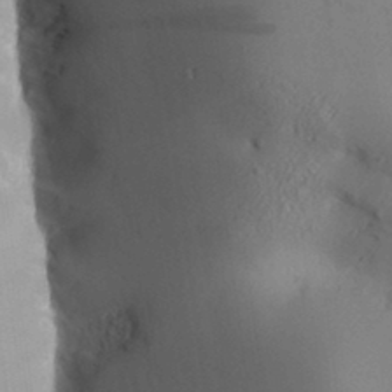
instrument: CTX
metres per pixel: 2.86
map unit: Aa
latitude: 31.2348
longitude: -141.4615
